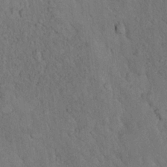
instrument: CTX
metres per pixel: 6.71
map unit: eHh
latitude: 18.6301
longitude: -62.2712
